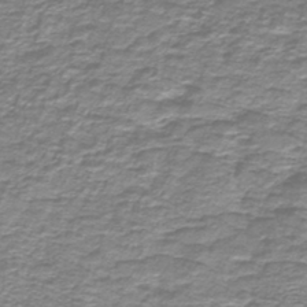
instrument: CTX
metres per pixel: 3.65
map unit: lHb
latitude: -41.1053
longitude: 55.4832
